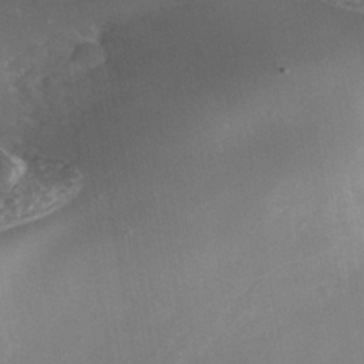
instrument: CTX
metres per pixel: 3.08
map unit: Nhe
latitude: -39.4832
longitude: -116.1578
